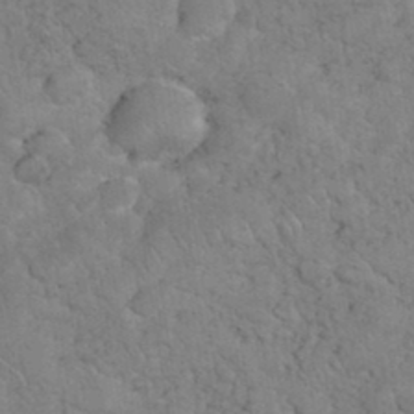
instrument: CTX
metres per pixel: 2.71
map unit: eHh
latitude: 35.4426
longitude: -64.5357
